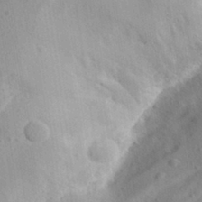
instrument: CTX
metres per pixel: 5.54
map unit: Aa
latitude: 29.8394
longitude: -145.5371
